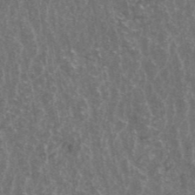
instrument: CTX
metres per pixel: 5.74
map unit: ANa
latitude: 43.4993
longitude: 16.1984
